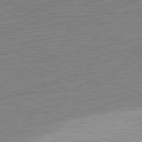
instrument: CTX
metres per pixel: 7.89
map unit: Ap
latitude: -81.5966
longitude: -75.2915
